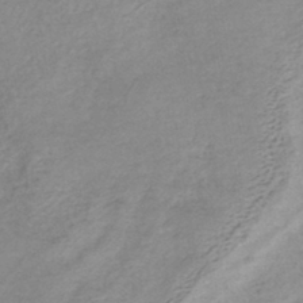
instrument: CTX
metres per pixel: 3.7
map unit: lHb
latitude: -40.3117
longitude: 73.8800
